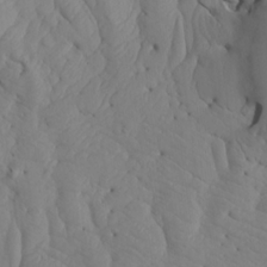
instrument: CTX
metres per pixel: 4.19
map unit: Aa
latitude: 17.1970
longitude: -143.7828
